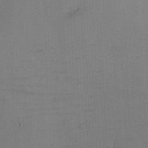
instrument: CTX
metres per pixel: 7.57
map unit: eHh
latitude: -3.8233
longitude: -79.7450
